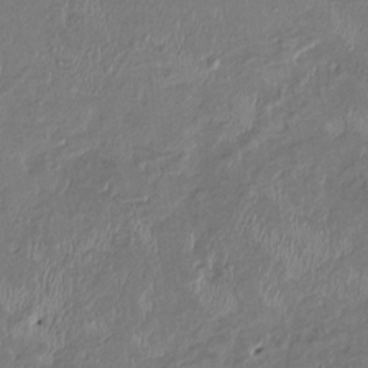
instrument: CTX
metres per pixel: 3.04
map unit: HNhu
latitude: 2.8569
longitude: -5.3671
